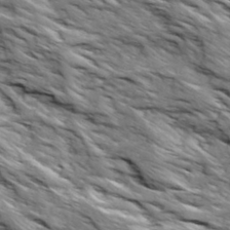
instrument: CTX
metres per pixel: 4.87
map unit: Ave
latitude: 19.2915
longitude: -134.8758
